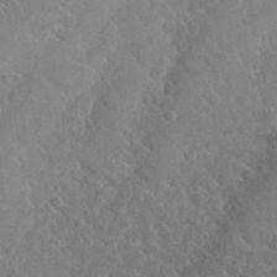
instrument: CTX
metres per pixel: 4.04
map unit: Nhu
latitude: 29.3670
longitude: -52.5546
